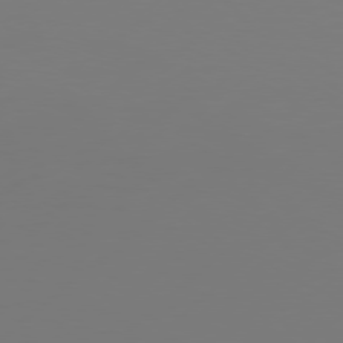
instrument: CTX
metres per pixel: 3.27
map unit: Hpe
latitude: 76.6868
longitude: -130.5168
